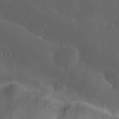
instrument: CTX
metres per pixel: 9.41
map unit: Nhu
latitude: 22.6112
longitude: -70.8758
